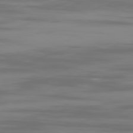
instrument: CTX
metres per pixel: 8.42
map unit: Ap
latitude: -79.8233
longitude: -94.4601
